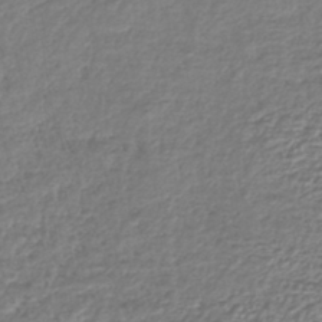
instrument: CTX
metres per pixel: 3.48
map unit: lHb
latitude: -42.9352
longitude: 71.9178
